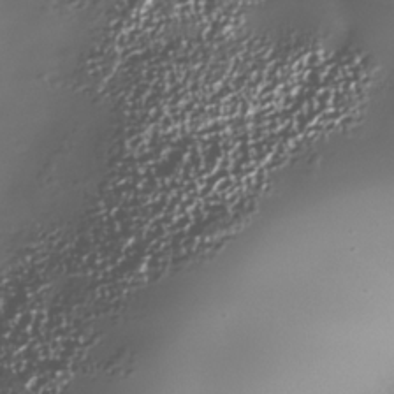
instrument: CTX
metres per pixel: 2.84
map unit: Nhe
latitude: -34.2739
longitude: -88.8380
